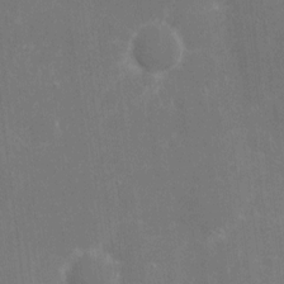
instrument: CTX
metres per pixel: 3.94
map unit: eHh
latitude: 8.7813
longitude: -71.4426
